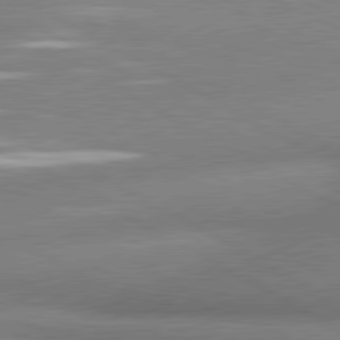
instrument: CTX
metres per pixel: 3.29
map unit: lApd
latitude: 80.6868
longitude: 166.2173
